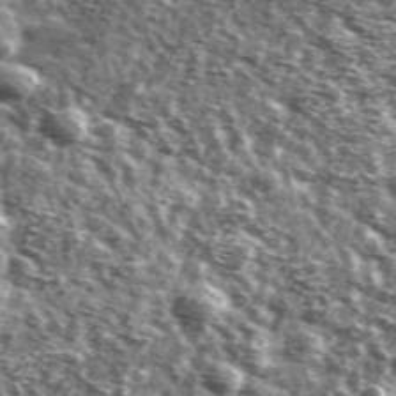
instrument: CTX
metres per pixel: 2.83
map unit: Ave
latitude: 41.8583
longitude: -106.4979
